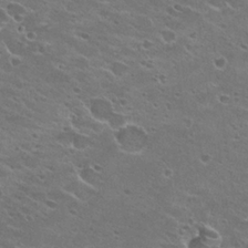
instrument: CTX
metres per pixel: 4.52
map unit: Hto
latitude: 23.4237
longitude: -41.7638
